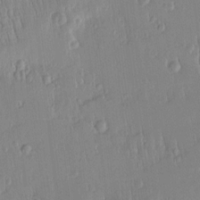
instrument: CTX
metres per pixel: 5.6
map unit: Htu
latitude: -5.1620
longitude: 173.8044
